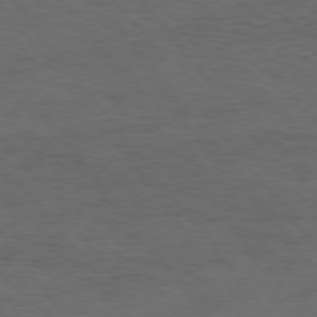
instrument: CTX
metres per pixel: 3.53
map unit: Hpe
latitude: 75.2726
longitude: -136.8947
